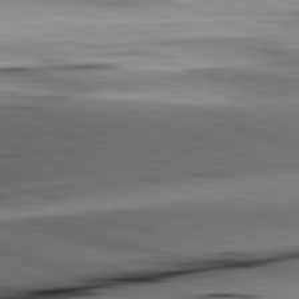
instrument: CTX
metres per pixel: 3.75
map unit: lApd
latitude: 81.9528
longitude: -151.2726
